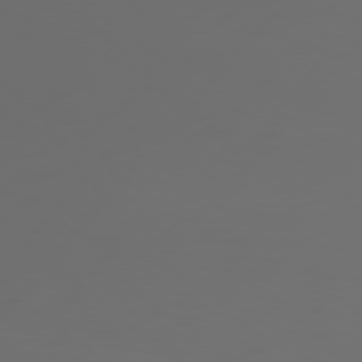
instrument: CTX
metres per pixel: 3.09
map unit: Hpe
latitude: 76.7624
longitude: -140.1388
